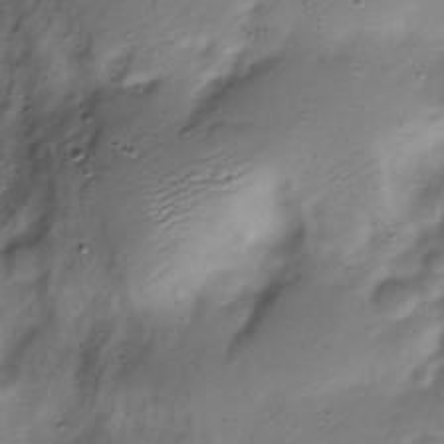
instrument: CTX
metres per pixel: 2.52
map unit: Nve
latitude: -23.5399
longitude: 106.3684
